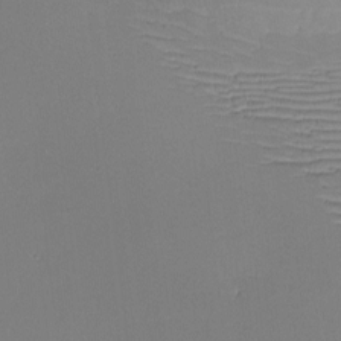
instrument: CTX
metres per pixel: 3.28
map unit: lHvf
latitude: -8.9919
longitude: -100.4979
